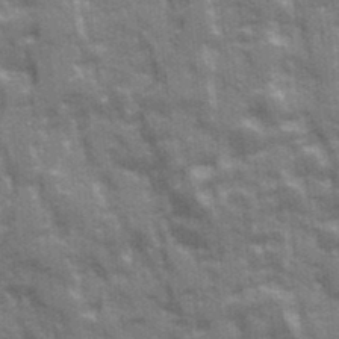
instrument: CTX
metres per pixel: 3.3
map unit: Ave
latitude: 20.3279
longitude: -133.3482
